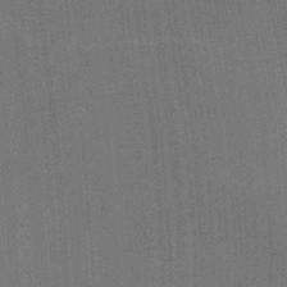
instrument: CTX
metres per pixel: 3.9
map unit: Ht
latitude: -2.6140
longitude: -27.4427
